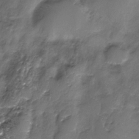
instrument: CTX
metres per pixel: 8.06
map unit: Nhe
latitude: -31.9556
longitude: -93.0647
